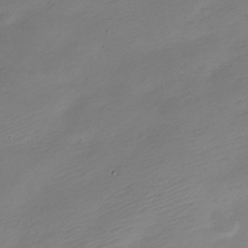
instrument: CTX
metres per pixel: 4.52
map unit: Nve
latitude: -22.2362
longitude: 106.1417
